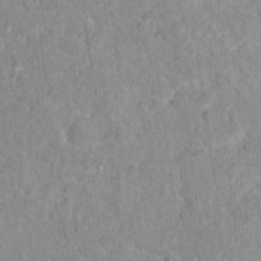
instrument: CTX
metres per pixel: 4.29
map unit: Hto
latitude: 16.6868
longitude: -36.8947
